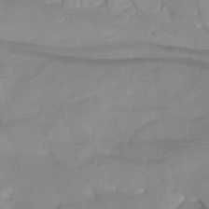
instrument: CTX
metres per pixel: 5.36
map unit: Htu
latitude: -8.2739
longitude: -65.4993
